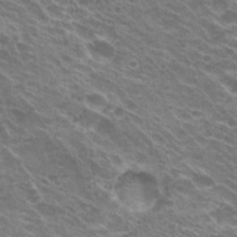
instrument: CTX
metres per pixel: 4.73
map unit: Hto
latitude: 23.6127
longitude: -40.5356
